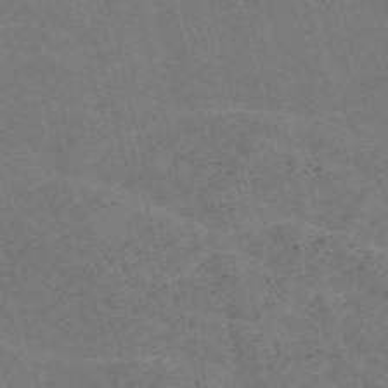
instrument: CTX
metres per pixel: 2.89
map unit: Nve
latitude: -57.8422
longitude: 54.8408
